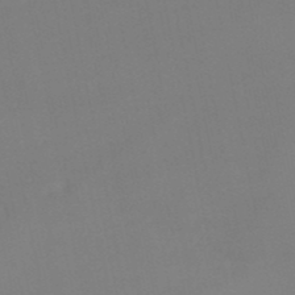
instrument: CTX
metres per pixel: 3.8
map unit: lHb
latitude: -48.7841
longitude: 77.1809
